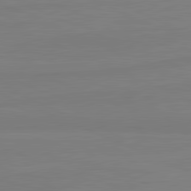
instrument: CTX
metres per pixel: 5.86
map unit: lApd
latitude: 81.6316
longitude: -178.8002
